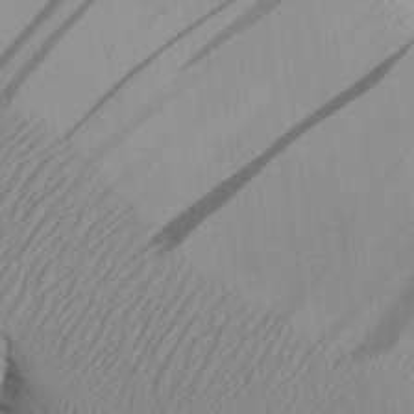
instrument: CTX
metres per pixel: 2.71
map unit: Aa
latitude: 25.3481
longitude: -129.1025
